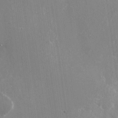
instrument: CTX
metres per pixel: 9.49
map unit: Nhu
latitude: -28.3873
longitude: -80.2711
